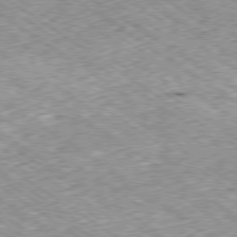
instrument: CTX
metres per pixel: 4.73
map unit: Hpe
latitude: -79.5777
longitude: 7.9556
